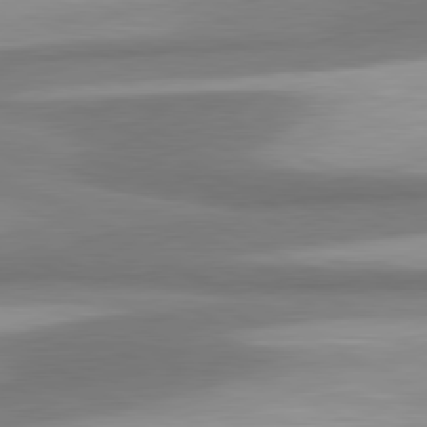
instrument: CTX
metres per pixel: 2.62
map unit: lApd
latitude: 80.5735
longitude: 176.1795
